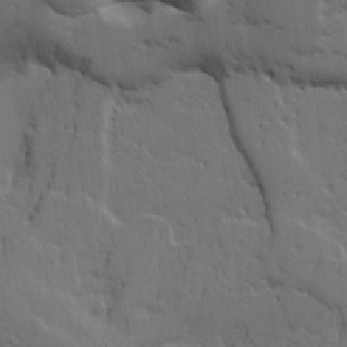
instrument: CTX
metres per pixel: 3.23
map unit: Ht
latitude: 9.9150
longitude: -77.6316
